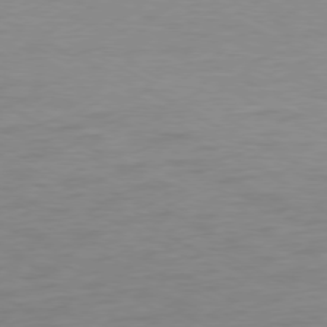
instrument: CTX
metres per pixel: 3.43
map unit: Ap
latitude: -77.8233
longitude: -74.6302
